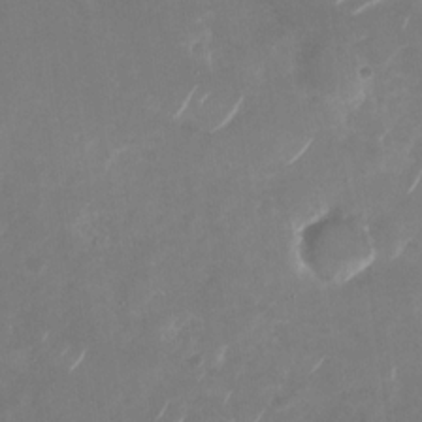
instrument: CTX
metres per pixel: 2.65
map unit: Nhu
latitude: -28.8219
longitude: -70.4034
